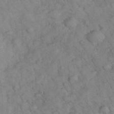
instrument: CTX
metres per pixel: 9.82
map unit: eHh
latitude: 36.6113
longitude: -67.8016
